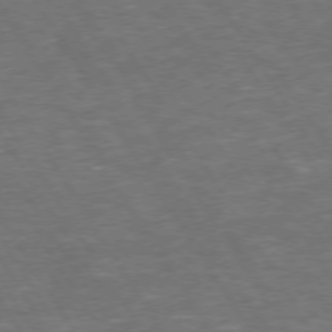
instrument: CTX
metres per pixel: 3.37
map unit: Hpe
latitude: 73.6127
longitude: -124.4601
